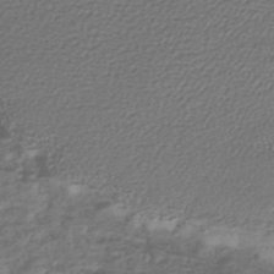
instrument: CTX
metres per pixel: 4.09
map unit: lHb
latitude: -40.5196
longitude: 73.9178
